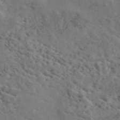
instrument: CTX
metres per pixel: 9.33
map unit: ANa
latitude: 49.9528
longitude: -81.9339
